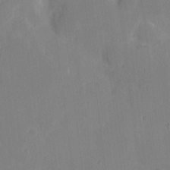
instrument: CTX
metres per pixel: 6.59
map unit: eHh
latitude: 5.9150
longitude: -66.4790
